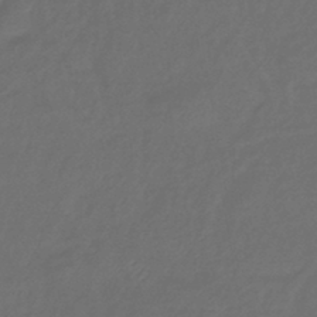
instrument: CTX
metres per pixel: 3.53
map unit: eHb
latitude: -43.2753
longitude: 86.8597
